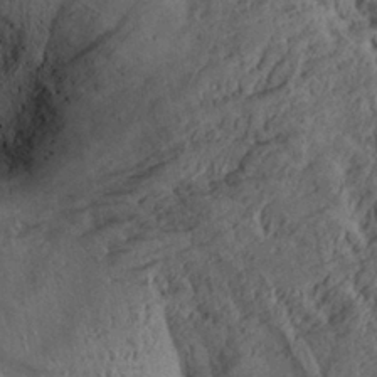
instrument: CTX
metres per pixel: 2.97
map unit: Aa
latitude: 28.1578
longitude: -135.1214
